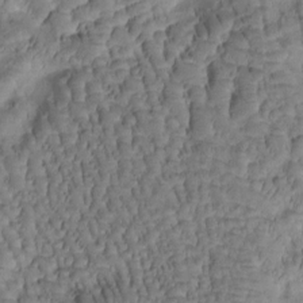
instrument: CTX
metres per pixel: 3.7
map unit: Htu
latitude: -1.2376
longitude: 170.9731
